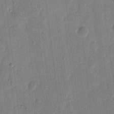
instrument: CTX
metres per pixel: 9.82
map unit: eHh
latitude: 10.2523
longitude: -68.4979
